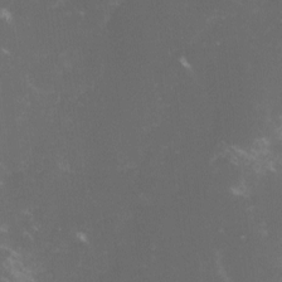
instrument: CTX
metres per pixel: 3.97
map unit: lHvf
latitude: -13.7667
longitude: -101.3482
